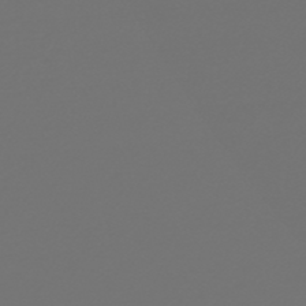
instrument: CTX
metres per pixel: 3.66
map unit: HNb
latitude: -47.2754
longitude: 56.5385
